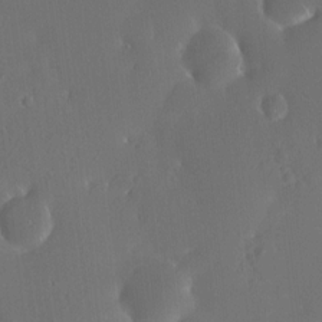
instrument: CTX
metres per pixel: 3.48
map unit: HNhu
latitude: 6.2522
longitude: 12.9920
